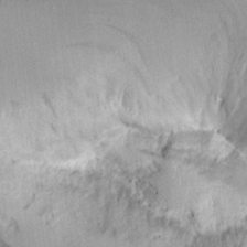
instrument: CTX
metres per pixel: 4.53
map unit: Aa
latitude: 11.5938
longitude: -126.2712
